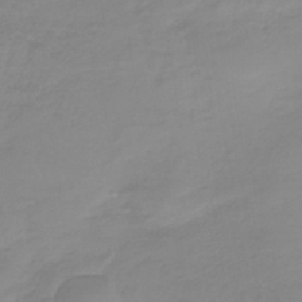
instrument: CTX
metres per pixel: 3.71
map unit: lHb
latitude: -40.1606
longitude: 67.0486
